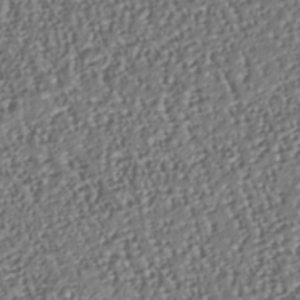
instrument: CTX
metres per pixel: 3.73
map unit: Nhu
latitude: -37.8233
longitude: -80.8947
